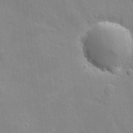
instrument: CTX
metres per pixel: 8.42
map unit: eHh
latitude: 4.1578
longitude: -70.7435
